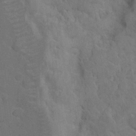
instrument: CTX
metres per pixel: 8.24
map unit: eHh
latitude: 7.3860
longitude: -62.9136
